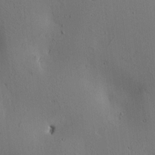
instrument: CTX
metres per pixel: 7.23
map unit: lAa
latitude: 6.5735
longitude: -114.2522
